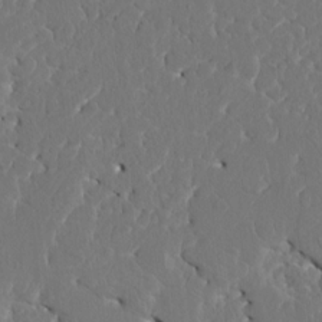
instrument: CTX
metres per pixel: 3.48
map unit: HNhu
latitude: 6.8002
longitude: -4.6490
